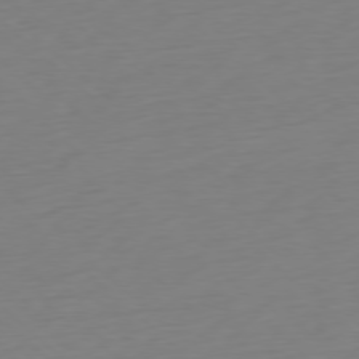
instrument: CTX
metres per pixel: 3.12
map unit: Ap
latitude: -77.8800
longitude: -77.6316
